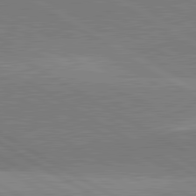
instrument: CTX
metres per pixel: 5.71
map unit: lApd
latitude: 81.9717
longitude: 139.5399
